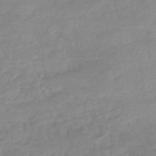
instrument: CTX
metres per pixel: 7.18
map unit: eHb
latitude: -44.7652
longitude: 84.9163
